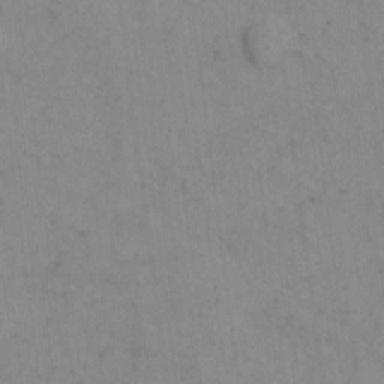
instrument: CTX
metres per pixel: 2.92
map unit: Hto
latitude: 6.2522
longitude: -62.0255
